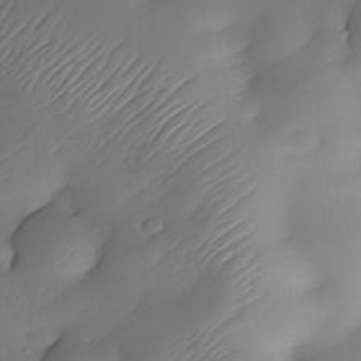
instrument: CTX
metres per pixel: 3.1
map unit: Nhe
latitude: -34.0850
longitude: -144.5168
